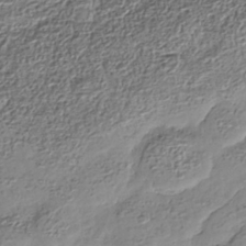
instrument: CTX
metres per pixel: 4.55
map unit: Nhe
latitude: -36.7274
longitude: -178.4790
